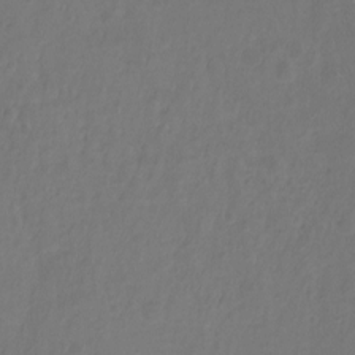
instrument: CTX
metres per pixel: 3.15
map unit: Hto
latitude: -12.1606
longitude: -39.6316
